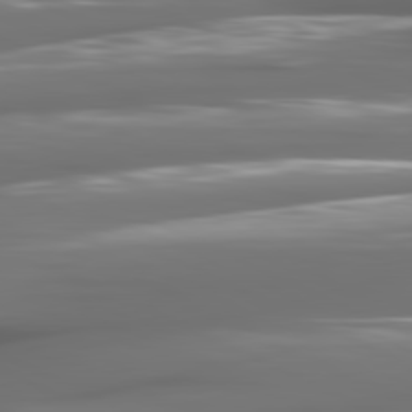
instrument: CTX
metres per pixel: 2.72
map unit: lApd
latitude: 80.9514
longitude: -141.7449
